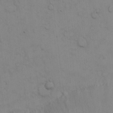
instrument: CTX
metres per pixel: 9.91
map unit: Hto
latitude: 12.3845
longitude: -56.8380
